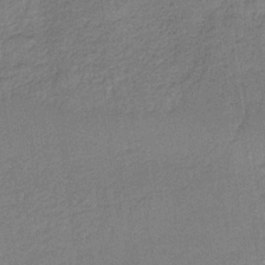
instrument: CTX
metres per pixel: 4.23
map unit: HNb
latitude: -36.8219
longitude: 57.1242
